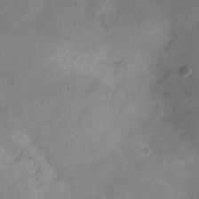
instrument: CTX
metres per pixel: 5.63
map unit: Ht
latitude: -11.8989
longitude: -20.9892
